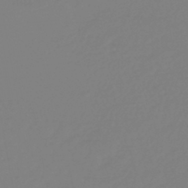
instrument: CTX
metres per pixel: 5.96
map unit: lHb
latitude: -42.4817
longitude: 75.8045
